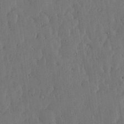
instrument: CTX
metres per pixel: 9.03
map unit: lHvf
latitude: 17.4804
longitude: -116.0255
